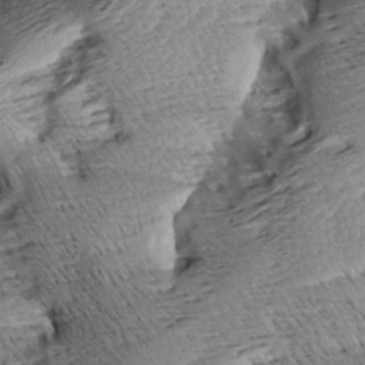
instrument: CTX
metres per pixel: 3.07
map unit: Aa
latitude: 8.3845
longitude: -141.7260
